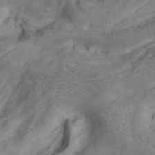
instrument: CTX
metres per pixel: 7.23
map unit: ANa
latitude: 41.5560
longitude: 15.8423
